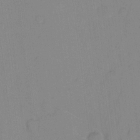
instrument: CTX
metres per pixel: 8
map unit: eHh
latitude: 7.0836
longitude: -65.5938
